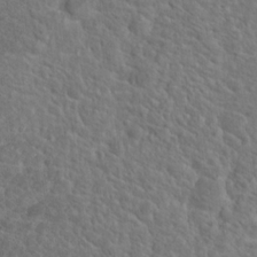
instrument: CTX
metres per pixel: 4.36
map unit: Hto
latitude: 19.3859
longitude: -38.7435
